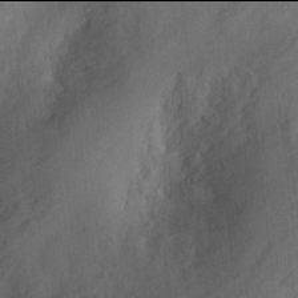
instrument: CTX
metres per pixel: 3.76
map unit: Ht
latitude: -2.0094
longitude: -15.8773
